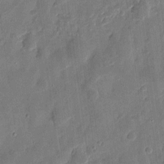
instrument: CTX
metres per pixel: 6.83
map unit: eHh
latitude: 8.1956
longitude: -74.1578
